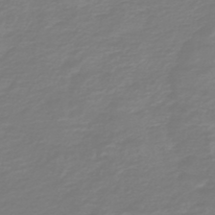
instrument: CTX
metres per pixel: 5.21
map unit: HNb
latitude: -46.7841
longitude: 54.4818
